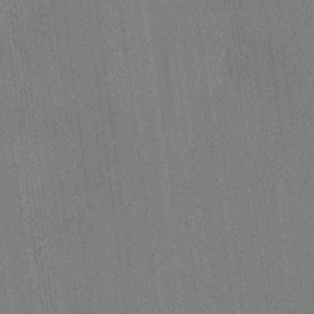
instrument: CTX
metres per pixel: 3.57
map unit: Ht
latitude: -15.3510
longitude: -45.9150
